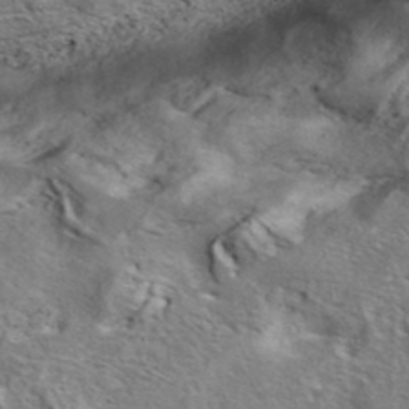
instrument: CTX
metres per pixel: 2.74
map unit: ANa
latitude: 40.9135
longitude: 17.8234
